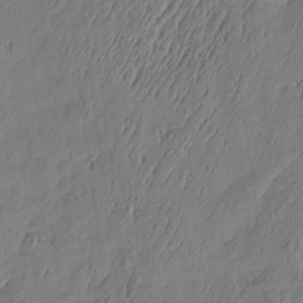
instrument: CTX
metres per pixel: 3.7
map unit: Htu
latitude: -6.0661
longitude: 176.2173
